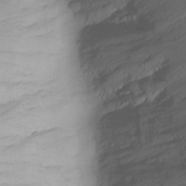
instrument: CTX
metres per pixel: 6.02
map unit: Nhu
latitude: -6.7085
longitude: -81.3482
